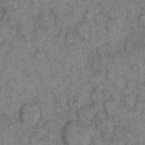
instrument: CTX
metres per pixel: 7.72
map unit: eHh
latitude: 9.1781
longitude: -63.5371
